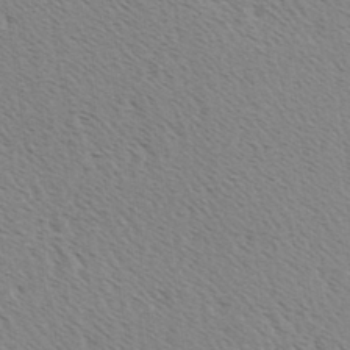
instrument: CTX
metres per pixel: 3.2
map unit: Hve
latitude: 2.6679
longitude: -124.8002
